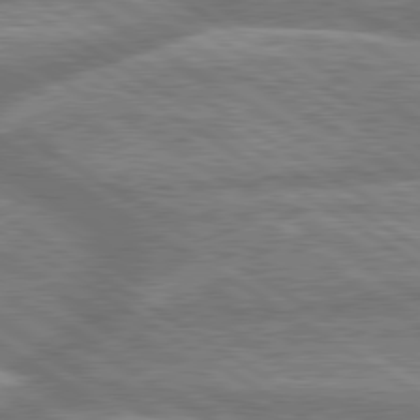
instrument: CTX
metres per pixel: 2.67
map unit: lApd
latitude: 79.8017
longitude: -170.2711
